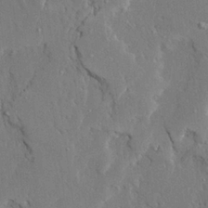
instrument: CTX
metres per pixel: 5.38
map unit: Ave
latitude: 23.6694
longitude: -130.7625
